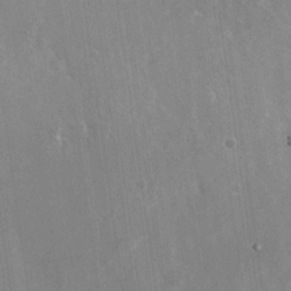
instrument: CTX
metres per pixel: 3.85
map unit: Nhu
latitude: -28.3873
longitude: -80.2145
